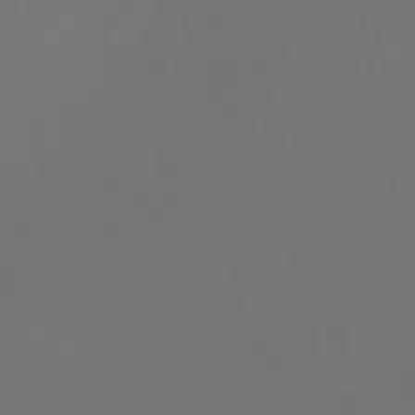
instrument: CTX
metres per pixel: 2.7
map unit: lHb
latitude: -50.7274
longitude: 81.2187
